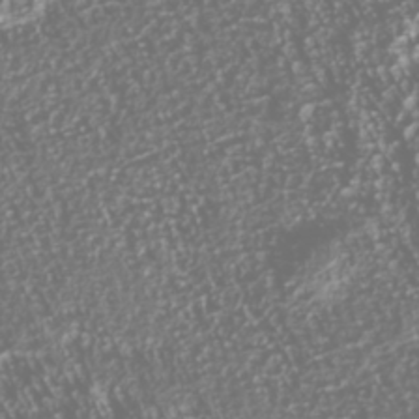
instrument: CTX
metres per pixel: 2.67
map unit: Nhu
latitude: -39.8989
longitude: -82.4412
